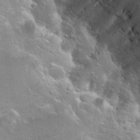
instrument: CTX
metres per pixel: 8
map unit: Hto
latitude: 19.2159
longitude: -41.7449
